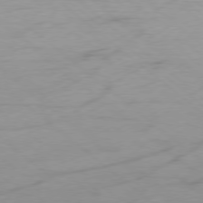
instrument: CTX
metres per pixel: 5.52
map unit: Ap
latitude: -78.8219
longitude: -71.0458
